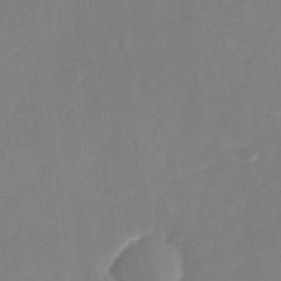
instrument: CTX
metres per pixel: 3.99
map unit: Nhu
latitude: -28.6707
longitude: -65.7450
